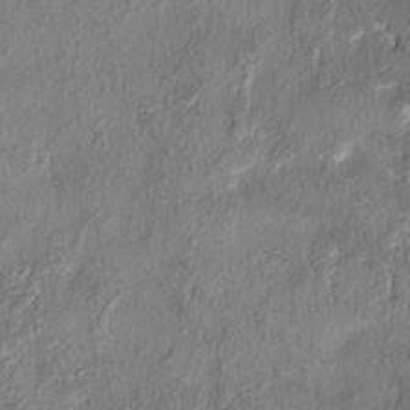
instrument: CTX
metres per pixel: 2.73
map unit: HNhu
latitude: 3.9906
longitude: -7.5560
